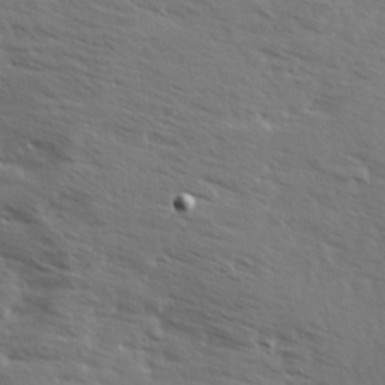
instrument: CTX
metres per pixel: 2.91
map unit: Ave
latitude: 13.5560
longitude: -102.2144
